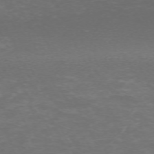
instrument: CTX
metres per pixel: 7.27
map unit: Hpe
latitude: -70.4629
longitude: 11.9745
